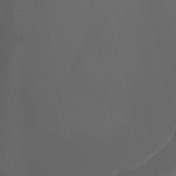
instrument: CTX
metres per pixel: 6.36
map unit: Htu
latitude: -6.5573
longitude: -67.6505
